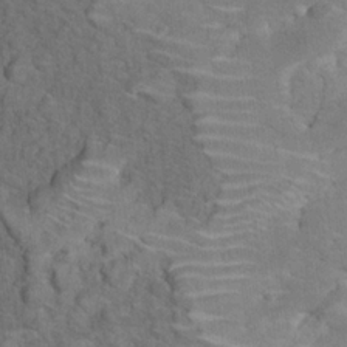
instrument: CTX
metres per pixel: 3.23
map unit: eHh
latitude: 21.3860
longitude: -60.7246
